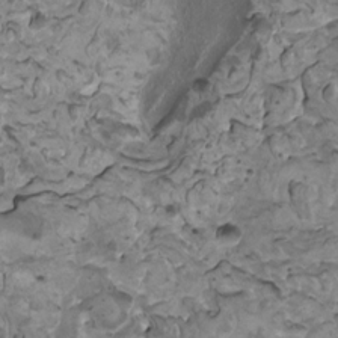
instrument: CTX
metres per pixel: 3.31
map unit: HNhu
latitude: 4.6490
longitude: 3.2186
